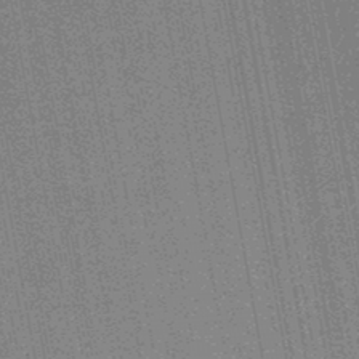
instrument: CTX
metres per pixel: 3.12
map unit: HNb
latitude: -45.7856
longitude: 52.8974
